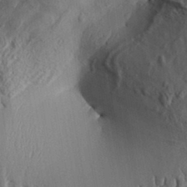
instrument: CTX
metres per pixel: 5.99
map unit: Aa
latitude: 32.6113
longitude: -137.6694
